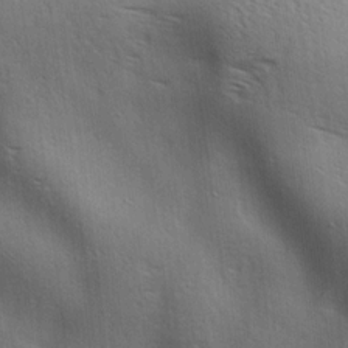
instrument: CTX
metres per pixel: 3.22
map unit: lAa
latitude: 17.9150
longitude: -138.2333
